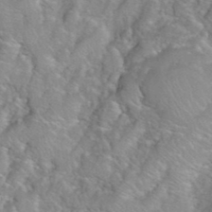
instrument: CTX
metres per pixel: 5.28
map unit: eHh
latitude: 39.9717
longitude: -58.8380
